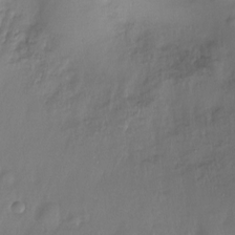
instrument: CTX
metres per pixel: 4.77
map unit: Ht
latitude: -15.2754
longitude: -45.0647
